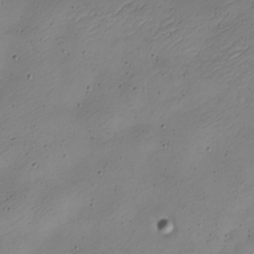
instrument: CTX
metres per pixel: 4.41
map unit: Nve
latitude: -23.0298
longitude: 106.1606
